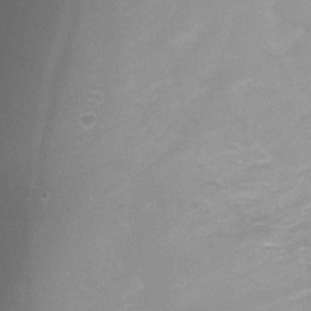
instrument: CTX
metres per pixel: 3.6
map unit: Ht
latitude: -6.0661
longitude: -29.1781
